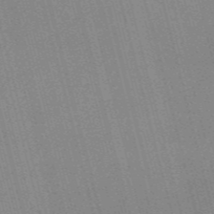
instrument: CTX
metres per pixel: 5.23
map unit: Nve
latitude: -57.4076
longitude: 62.5384
